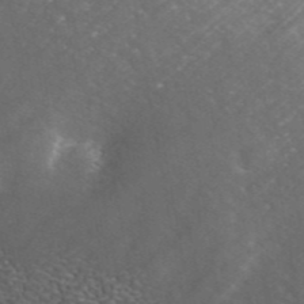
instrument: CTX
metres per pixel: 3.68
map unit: ANa
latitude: 44.2333
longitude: 24.8597
